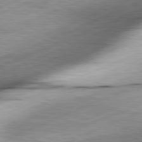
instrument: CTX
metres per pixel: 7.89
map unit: lApd
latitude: 81.7450
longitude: -166.3845
